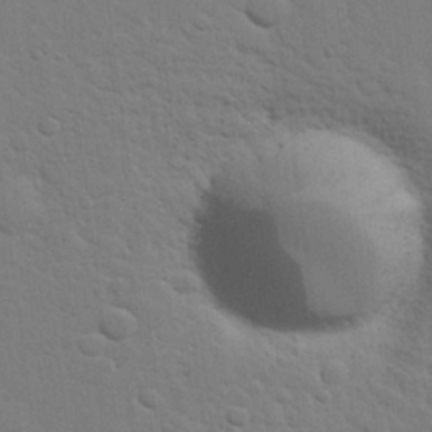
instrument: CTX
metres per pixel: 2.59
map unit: eHh
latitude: 25.8394
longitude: -81.7450
